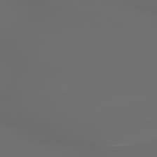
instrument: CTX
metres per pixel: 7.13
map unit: lApd
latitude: 79.5560
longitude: -175.8017
